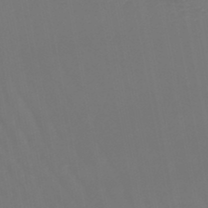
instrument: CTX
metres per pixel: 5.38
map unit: lHb
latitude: -47.1620
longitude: 74.3307
